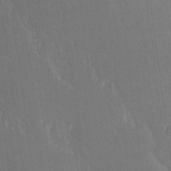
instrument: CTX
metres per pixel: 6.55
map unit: Ave
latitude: 20.3090
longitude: -136.7058
